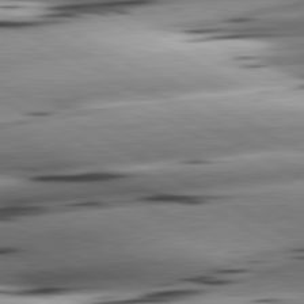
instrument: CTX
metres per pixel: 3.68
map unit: lApd
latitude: 80.9514
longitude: -162.2523
